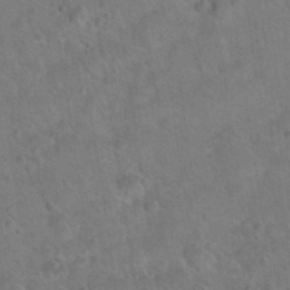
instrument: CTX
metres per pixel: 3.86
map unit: Hto
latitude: 21.1781
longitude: -50.1388
